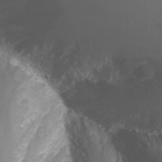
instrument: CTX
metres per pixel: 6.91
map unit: Nhu
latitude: -4.5762
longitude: -75.5749
